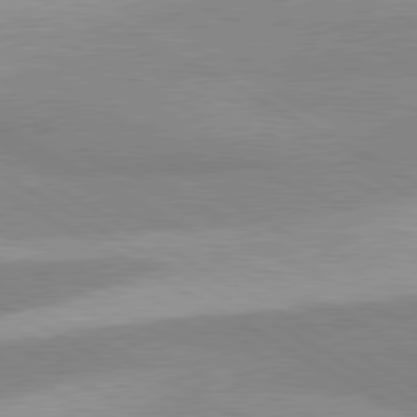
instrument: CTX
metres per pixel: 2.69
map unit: lApd
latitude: 80.4223
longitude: -179.7450
